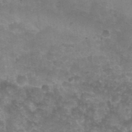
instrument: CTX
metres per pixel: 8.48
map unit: Nhu
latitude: 28.2711
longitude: -54.8758
